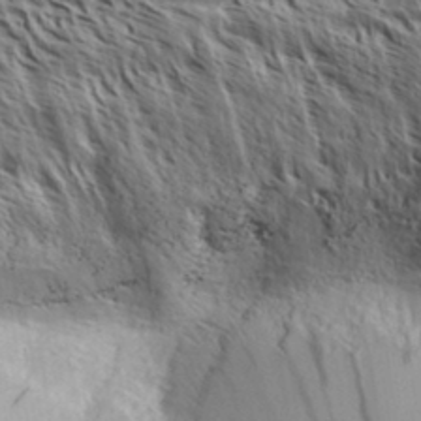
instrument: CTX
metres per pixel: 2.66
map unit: Aa
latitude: 32.8191
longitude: -138.2145
